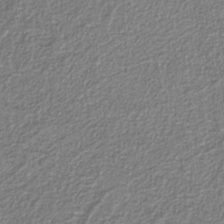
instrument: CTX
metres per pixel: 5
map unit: eAb
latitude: -39.1431
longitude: 52.2172
